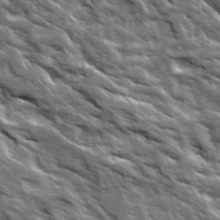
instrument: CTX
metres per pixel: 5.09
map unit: Ave
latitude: 19.3859
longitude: -135.1781
